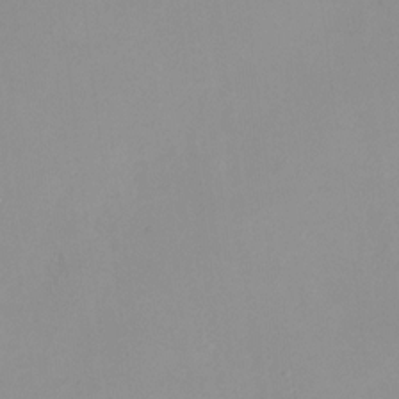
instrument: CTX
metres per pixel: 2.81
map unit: HNhu
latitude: 7.7072
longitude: 11.0109
